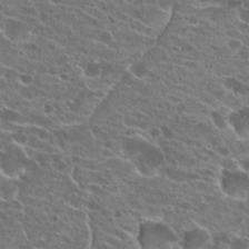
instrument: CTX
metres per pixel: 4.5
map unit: Hto
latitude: 22.4979
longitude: -40.1010
